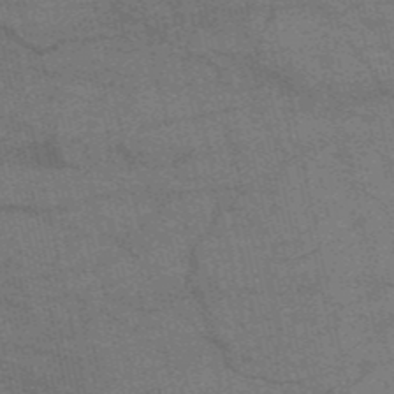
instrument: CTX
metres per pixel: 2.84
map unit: HNb
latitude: -53.6910
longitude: -46.1578
